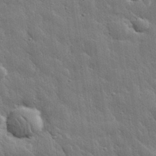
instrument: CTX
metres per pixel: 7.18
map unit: eHh
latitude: 30.9136
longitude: -78.6302
